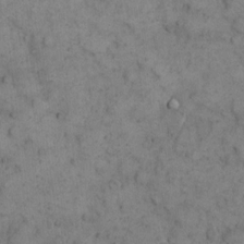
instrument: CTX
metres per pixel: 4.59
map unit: eHh
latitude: 11.6316
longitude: -63.3482
